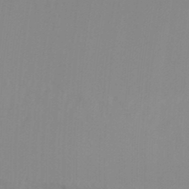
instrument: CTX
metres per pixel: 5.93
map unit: Ht
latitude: -14.6708
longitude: -56.0633
